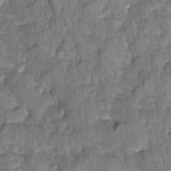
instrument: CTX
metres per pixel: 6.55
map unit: Ave
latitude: -11.4454
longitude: -119.0080
